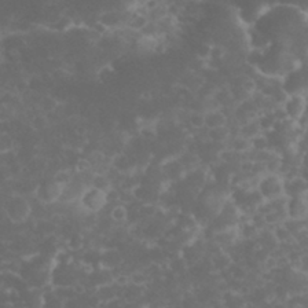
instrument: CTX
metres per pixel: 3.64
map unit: eHh
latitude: 32.4223
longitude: -62.3468
